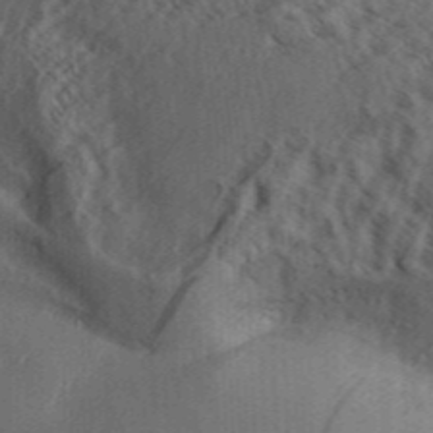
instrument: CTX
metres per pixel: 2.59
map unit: Aa
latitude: 31.2348
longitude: -138.7057
